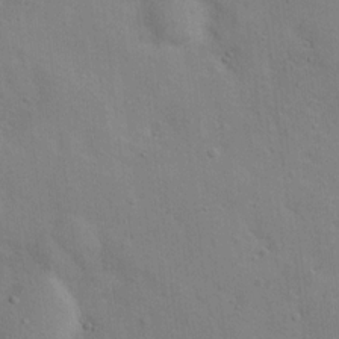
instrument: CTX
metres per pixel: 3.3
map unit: Nhu
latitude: 12.0822
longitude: -26.6491
